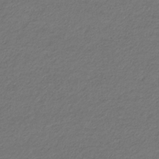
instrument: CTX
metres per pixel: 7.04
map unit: eHb
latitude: -32.8975
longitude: 70.1039
